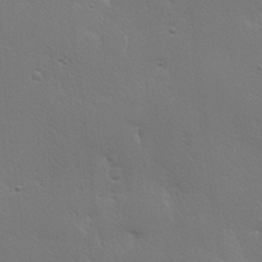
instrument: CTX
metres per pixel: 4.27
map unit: Hve
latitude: 23.4237
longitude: 145.0298
